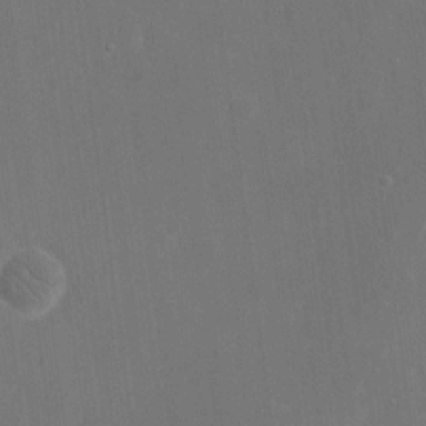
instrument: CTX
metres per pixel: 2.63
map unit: eHh
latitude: 19.3670
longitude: -67.7071
